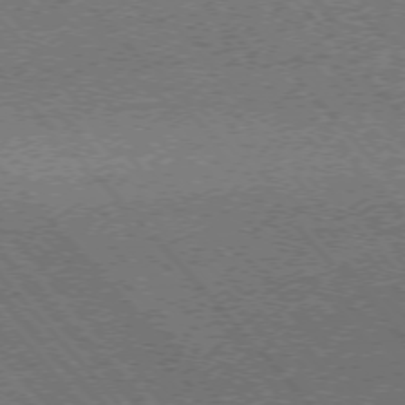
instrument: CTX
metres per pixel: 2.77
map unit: Ap
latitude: -75.8612
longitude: -85.9339
